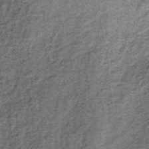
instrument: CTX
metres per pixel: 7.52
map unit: lHb
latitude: -38.3495
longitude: 66.4818
